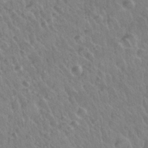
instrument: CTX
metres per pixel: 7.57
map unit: Nhu
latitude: 26.4601
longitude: -55.7638
